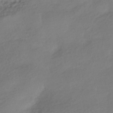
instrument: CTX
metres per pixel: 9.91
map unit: HNhu
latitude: -41.9367
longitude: 97.1431
